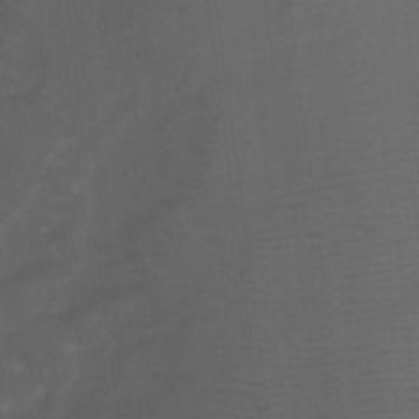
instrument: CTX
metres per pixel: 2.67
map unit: Nhu
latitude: -9.1809
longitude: -77.7638
